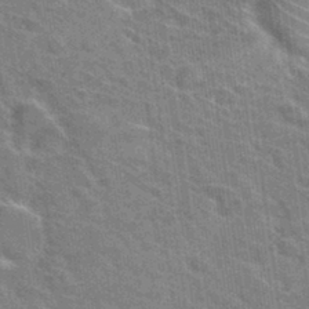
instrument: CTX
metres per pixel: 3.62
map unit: Hto
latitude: 31.1970
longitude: -44.6112
